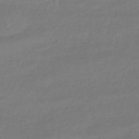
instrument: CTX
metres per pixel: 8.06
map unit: eHb
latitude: -46.3117
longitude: 84.3495
